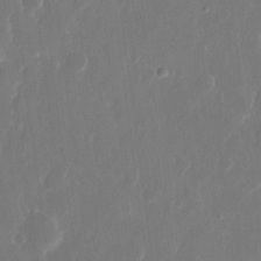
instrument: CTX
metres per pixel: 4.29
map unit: eHh
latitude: 13.1781
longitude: -72.5357
